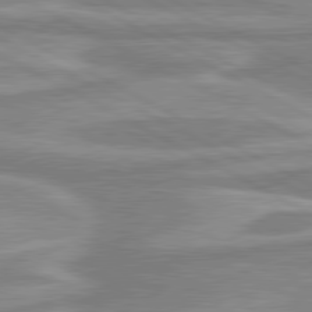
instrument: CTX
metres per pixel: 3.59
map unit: lApd
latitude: 80.4790
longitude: -174.1767
